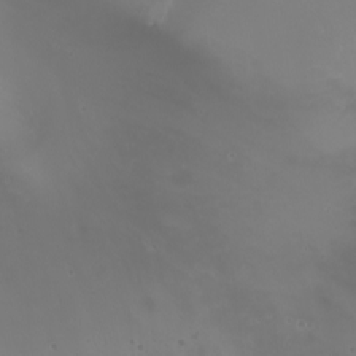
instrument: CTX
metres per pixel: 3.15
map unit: Nhu
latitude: -7.7099
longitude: -73.0081
